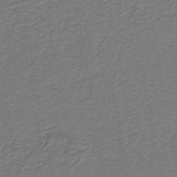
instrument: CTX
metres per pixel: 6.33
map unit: lHb
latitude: -39.8611
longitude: 54.8597
